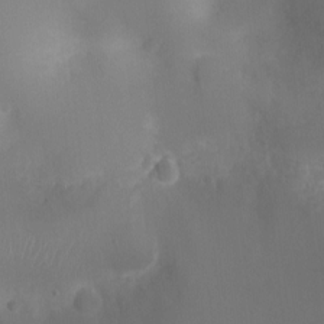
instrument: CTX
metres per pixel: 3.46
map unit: Ht
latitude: -1.4833
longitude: -16.4034
